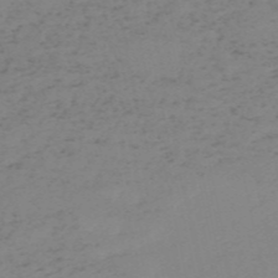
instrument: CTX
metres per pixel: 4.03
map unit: HNb
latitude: -56.0094
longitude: -43.6505
